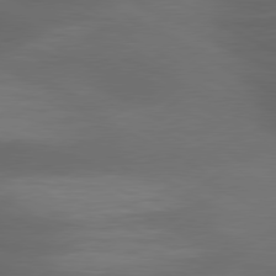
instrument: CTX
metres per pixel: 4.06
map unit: lApd
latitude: 79.6127
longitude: -119.2159
